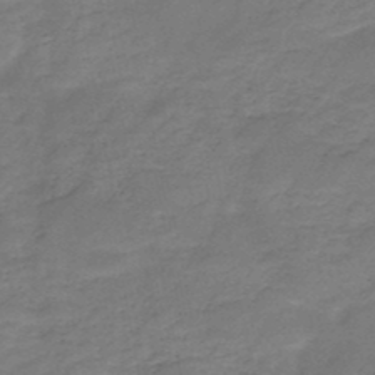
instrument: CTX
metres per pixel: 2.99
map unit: HNb
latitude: -48.6897
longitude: -39.4048
